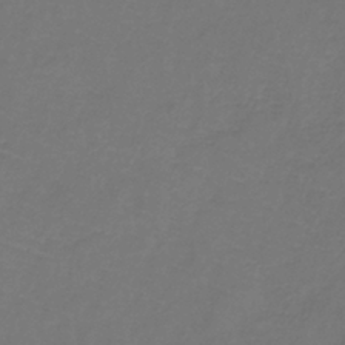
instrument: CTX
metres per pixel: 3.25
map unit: lHb
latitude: -39.3321
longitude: 72.4629
